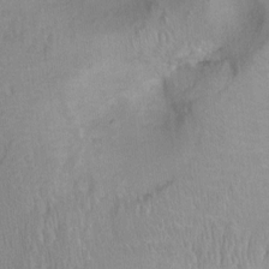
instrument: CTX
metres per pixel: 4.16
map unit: Ht
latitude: -2.4818
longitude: -15.9717
